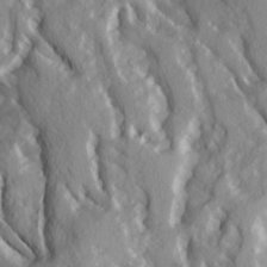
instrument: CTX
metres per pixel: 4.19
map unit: Ave
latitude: 15.3671
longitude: -131.0270
